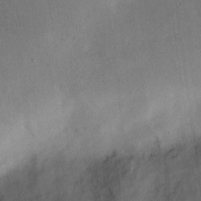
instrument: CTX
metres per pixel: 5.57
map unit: eHh
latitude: 24.8569
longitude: -68.1200
